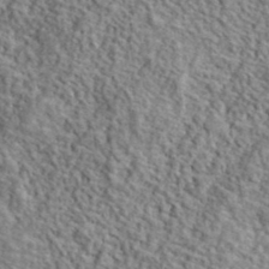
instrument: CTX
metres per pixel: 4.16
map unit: ANa
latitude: 40.8757
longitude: -86.4601
